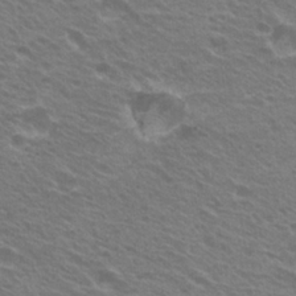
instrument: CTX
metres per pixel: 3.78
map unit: Hto
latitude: 22.7057
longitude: -31.1970
